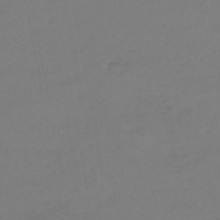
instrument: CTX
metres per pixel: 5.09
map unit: lHb
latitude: -44.8786
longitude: 68.3117
